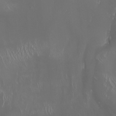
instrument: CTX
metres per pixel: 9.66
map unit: Nhu
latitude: -6.3117
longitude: -91.2726
